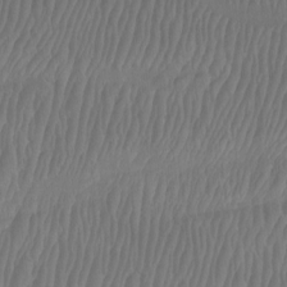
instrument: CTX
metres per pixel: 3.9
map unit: Htu
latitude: -8.0850
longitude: -75.7072
